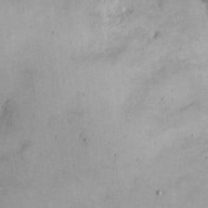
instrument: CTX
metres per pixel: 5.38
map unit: eHh
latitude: 11.9906
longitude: -62.1578
